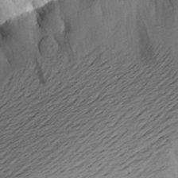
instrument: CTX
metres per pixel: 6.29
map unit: Aa
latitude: 23.0647
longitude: -149.4426
